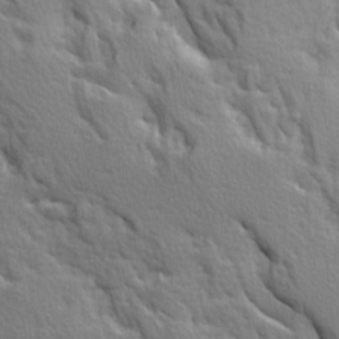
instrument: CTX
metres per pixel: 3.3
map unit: Ave
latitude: 10.1389
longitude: -102.4223
